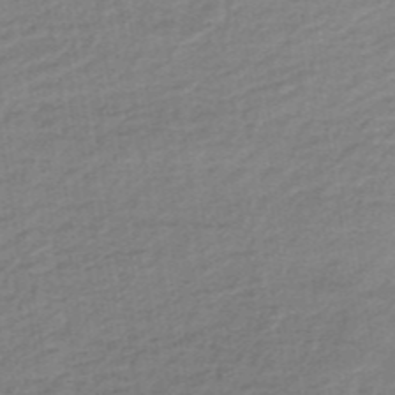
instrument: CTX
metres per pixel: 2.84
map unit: lHb
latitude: -35.8800
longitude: 60.3684
